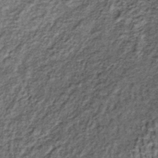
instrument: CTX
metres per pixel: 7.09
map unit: lHb
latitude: -38.2361
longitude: 66.2929
